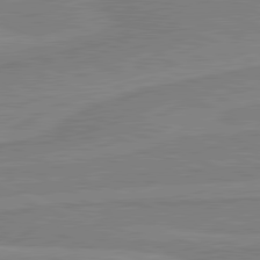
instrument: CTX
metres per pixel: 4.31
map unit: lApd
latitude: 81.1781
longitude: 169.1431
